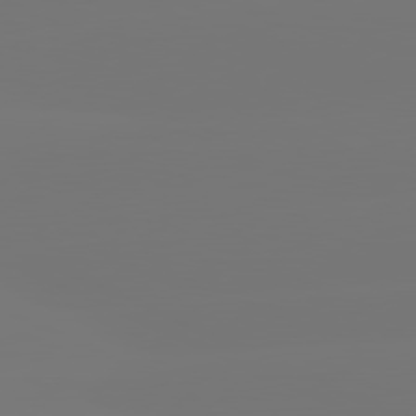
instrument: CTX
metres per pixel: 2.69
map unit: lApd
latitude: 81.4993
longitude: -148.8569
